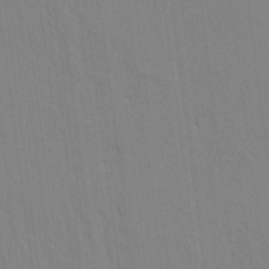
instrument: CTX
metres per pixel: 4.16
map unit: Aa
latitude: 24.7057
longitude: -133.2159
